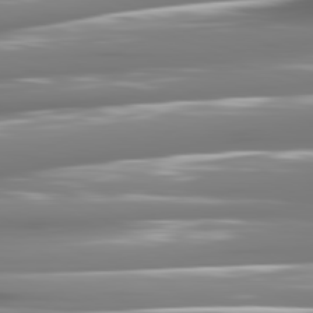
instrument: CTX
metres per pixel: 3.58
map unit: lApd
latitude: 81.3104
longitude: -141.9528
